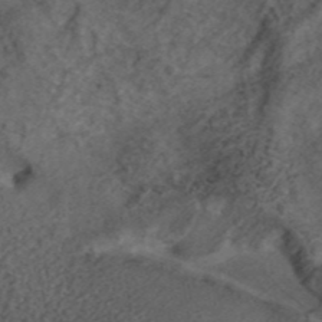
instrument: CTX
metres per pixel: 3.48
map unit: ANa
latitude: 42.3467
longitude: 25.6911
